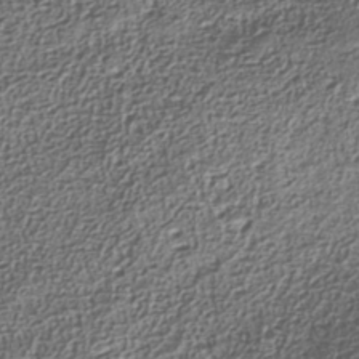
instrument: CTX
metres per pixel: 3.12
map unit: Nhe
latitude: -38.4251
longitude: -147.3860
